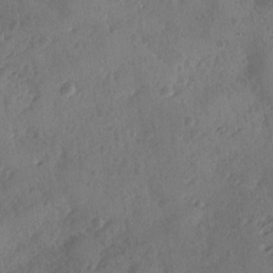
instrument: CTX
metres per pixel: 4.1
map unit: Ave
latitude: -9.5021
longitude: -118.5168
